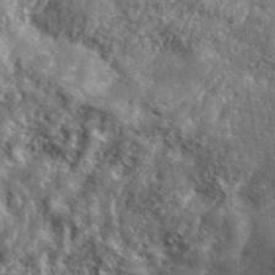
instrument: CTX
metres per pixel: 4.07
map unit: lHvf
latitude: 37.2348
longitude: -87.8205
